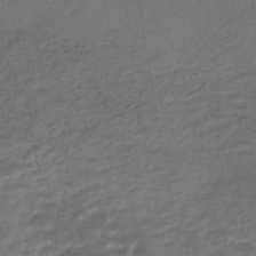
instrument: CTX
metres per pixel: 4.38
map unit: HNhu
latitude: -45.8611
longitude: 102.2551
